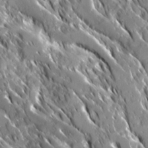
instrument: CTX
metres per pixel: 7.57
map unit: Ave
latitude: 16.8002
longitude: -130.4223
